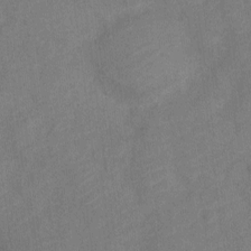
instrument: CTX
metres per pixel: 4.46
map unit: Nve
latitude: -18.4440
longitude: 108.7463
